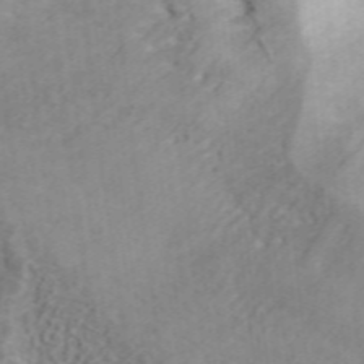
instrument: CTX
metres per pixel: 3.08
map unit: ANa
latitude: 40.2144
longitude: 34.4818
